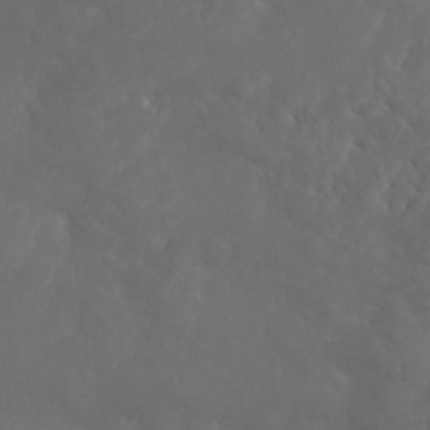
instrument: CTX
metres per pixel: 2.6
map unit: eHh
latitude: 0.7624
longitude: -56.2900
